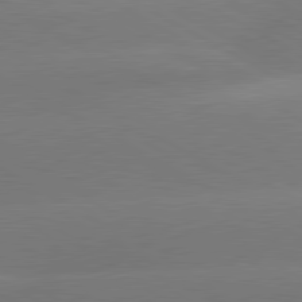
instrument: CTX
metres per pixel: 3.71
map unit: lApd
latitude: 80.5546
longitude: -150.1955
